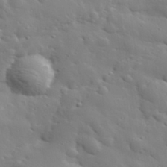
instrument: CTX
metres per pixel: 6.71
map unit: lHvf
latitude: 33.8016
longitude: -82.0822
